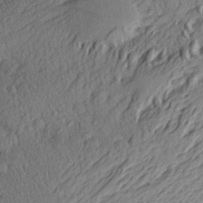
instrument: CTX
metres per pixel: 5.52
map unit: Aa
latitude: 25.6693
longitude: -145.3104
